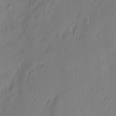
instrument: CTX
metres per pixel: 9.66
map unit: eHh
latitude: 3.5749
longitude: -77.0836
